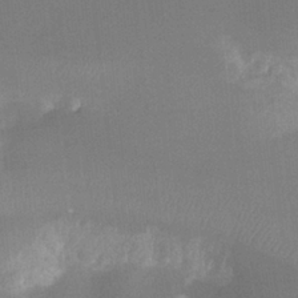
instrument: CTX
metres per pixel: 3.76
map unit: Ht
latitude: -14.3496
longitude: -54.0255
